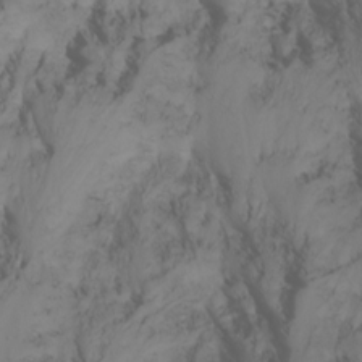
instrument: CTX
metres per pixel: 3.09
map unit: Nhu
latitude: -5.7477
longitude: -69.6694
